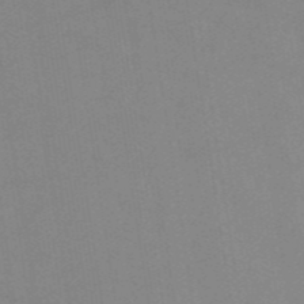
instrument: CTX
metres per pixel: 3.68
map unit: HNb
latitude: -54.0850
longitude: -49.0836
